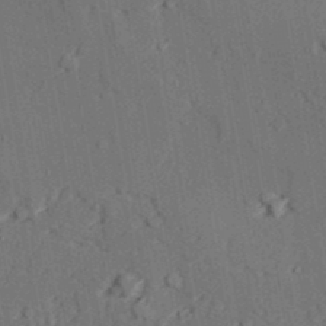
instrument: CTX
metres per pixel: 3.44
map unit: lAvf
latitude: 27.2159
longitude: -109.4426
